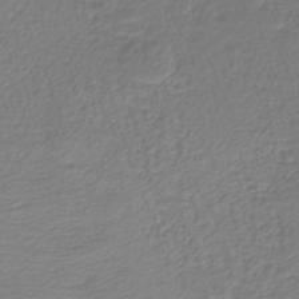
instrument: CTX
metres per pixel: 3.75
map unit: lHb
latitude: -43.3131
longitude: 69.9745
